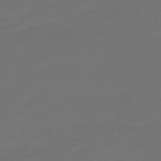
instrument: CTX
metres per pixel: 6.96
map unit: eHb
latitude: -47.6155
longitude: 82.6896
